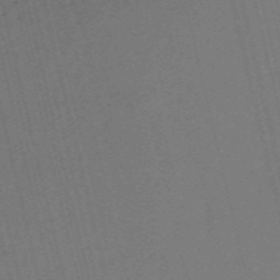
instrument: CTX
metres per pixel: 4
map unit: HNb
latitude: -55.7100
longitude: -39.4804
